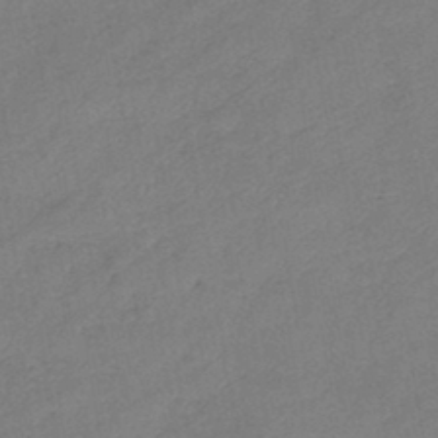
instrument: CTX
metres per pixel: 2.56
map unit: eHb
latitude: -42.2739
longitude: 82.8030
